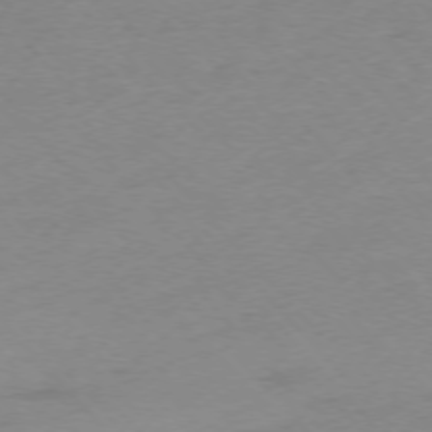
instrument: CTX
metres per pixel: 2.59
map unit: Ap
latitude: -76.0472
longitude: -71.4615
